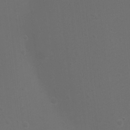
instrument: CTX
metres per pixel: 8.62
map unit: Ht
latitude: 2.4790
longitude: -27.8961
